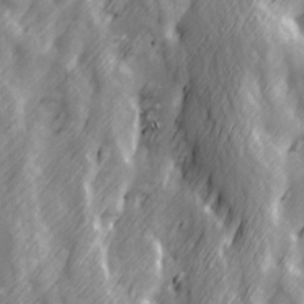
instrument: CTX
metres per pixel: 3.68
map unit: Ave
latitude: 13.4993
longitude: -104.8569
